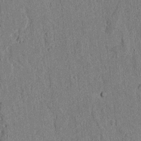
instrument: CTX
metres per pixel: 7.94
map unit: lAvf
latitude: 5.2159
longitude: 169.5021
